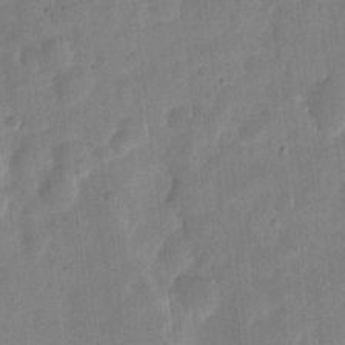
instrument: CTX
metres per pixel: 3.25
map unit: eHh
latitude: 7.7450
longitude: -71.0458
